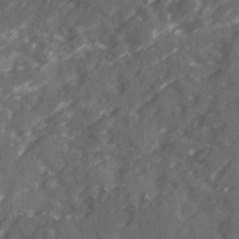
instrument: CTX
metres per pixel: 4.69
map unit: Ave
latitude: 19.3859
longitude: -130.6869
